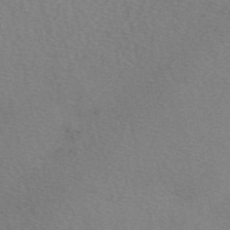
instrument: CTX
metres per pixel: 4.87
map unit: eAb
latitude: 50.1200
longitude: 106.9542
